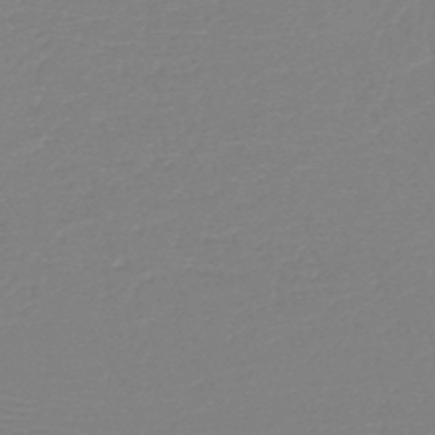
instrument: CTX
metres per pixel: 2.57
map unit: HNb
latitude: -49.2376
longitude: -44.0255
